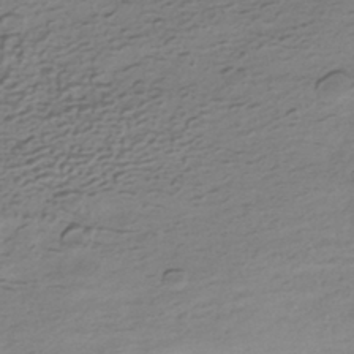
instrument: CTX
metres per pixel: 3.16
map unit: HNhu
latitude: -41.5777
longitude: 99.0297
